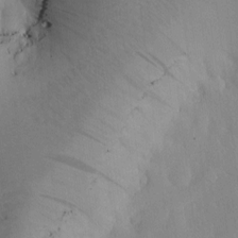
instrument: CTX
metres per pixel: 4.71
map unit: Htu
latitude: -0.1228
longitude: 173.6911
